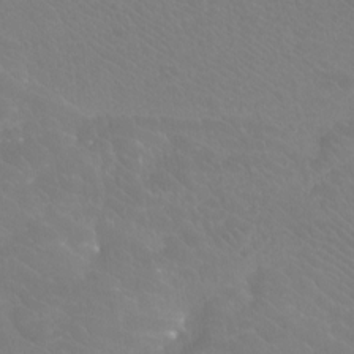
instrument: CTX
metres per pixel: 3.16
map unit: Htu
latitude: -12.2362
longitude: -71.7827
